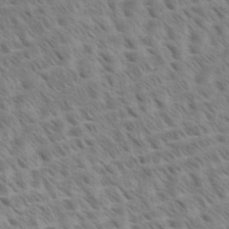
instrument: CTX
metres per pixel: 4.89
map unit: Aa
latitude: 33.3104
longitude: -140.5923
